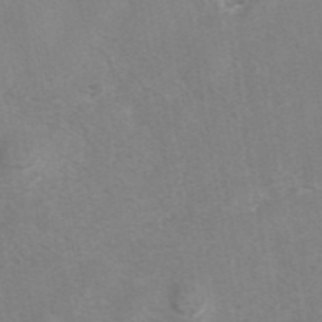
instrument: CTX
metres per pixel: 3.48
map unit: eAb
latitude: 42.1578
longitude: 106.2929
